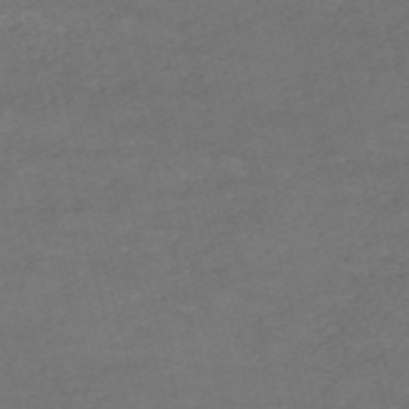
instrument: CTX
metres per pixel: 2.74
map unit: HNb
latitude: -54.2740
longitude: -37.2915
